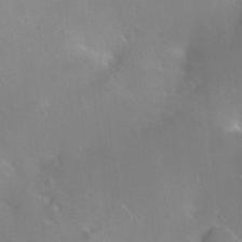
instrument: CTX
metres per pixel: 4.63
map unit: Ht
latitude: -5.3320
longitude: -34.8380
